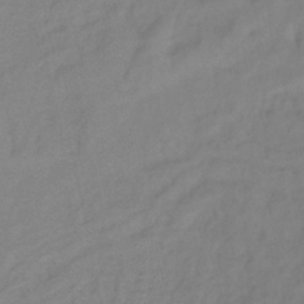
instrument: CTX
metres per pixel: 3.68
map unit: lHb
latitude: -41.4265
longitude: 76.4818
